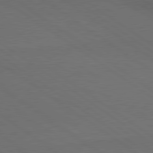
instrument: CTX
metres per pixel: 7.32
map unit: lApd
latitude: 79.4805
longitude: -177.6127
